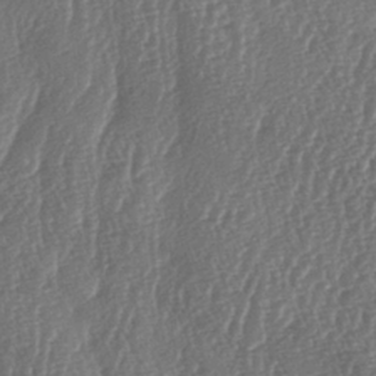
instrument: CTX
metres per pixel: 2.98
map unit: lAa
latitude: -5.6344
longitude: -129.8961
